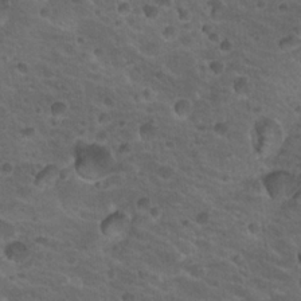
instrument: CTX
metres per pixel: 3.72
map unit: Hto
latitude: 19.6694
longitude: -32.6868
